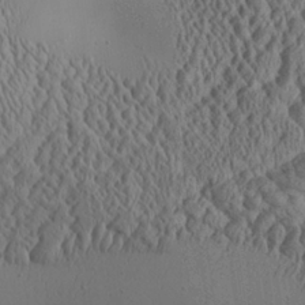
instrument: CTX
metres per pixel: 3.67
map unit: Aa
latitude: 25.9150
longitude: -135.8205
